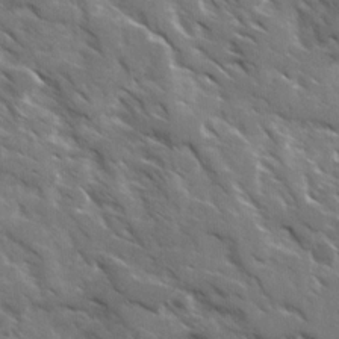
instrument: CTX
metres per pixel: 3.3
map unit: Ave
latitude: 17.7072
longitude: -130.8002
